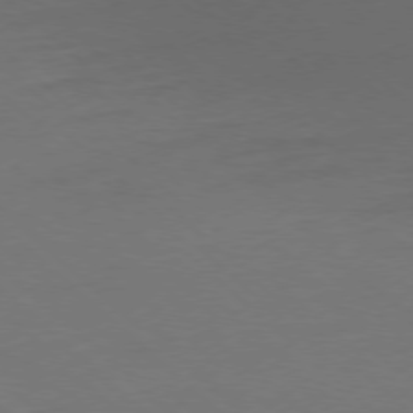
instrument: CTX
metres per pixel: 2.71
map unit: Ap
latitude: -78.1983
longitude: -57.7260
